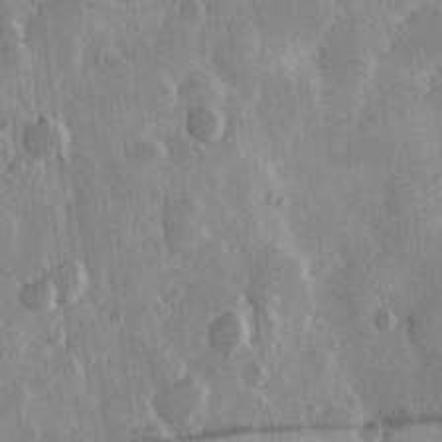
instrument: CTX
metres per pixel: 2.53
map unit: Hve
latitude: 23.3482
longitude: 147.8800
